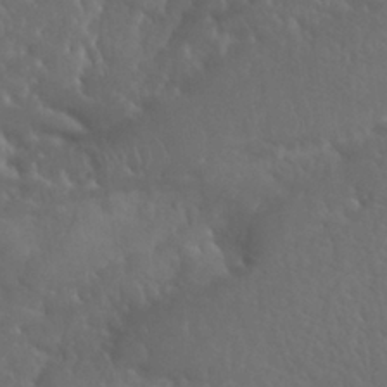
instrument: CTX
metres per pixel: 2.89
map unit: Nhu
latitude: 24.7813
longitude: -61.9339
